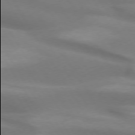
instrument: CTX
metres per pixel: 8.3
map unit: lApd
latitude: 74.0444
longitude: -49.9906
